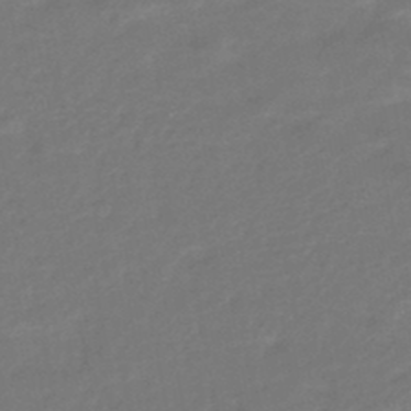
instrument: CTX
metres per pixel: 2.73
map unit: HNhu
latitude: -46.1983
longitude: 90.1984
